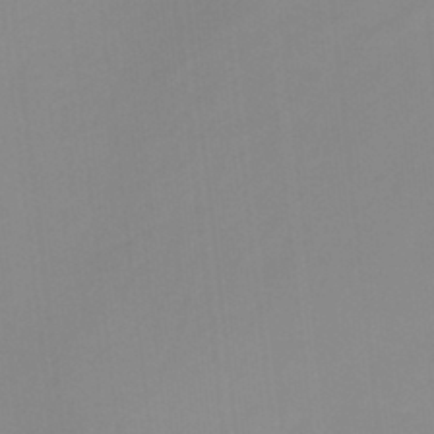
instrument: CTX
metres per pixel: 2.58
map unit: HNb
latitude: -34.1606
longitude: 57.6533
